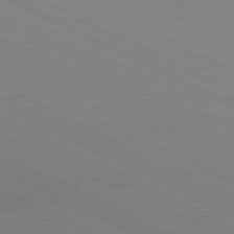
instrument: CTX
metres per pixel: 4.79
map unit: Hpe
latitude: -81.2565
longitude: 13.0109
